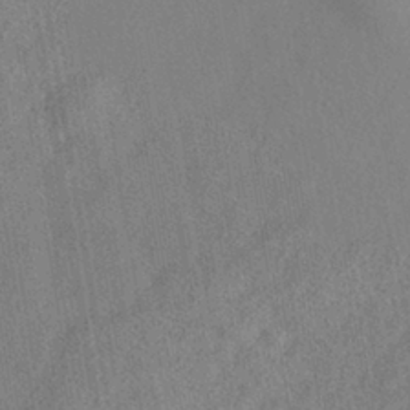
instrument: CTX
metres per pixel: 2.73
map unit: HNhu
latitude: -39.7667
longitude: 100.8974
